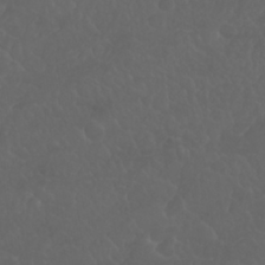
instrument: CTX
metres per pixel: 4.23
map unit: Nhu
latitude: 23.0836
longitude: -64.8002
